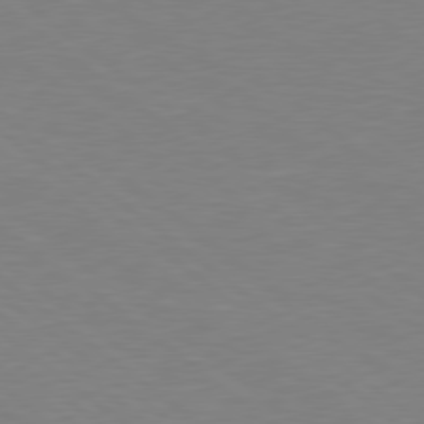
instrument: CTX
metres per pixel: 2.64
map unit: Hpe
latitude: 78.4979
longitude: -148.8002
